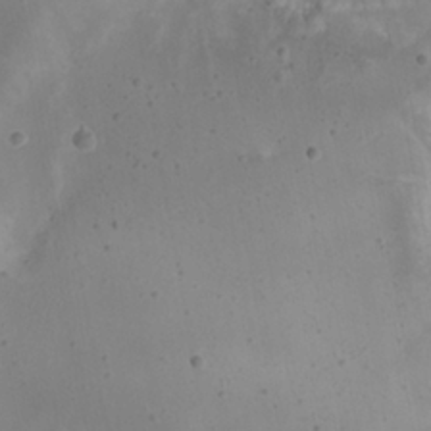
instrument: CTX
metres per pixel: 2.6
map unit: Nhu
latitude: 21.7072
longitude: -72.5735
